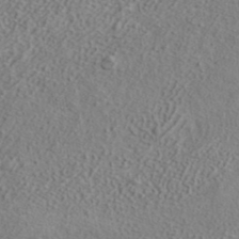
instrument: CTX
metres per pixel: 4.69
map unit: ANa
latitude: 39.1214
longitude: 21.4076
